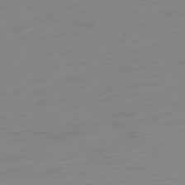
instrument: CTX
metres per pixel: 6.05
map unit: Ap
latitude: -78.5762
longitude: -66.5923
